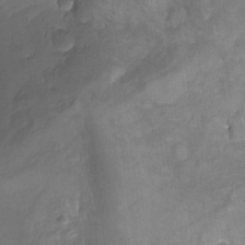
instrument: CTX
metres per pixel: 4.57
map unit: Nhu
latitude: -22.1417
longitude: -56.2711
